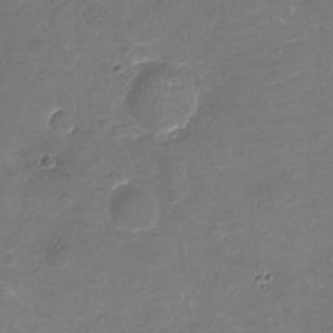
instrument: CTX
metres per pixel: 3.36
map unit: Nhu
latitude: -17.4644
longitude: -56.6868
